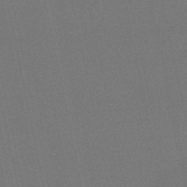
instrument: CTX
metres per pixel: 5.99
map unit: HNb
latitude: -49.6533
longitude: -52.4601
